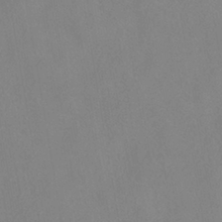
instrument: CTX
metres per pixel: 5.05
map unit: HNhu
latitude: -40.2361
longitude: 101.3887
